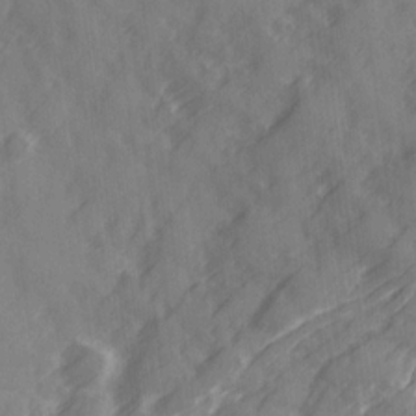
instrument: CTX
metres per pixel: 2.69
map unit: Ave
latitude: 19.5749
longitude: -131.7072
